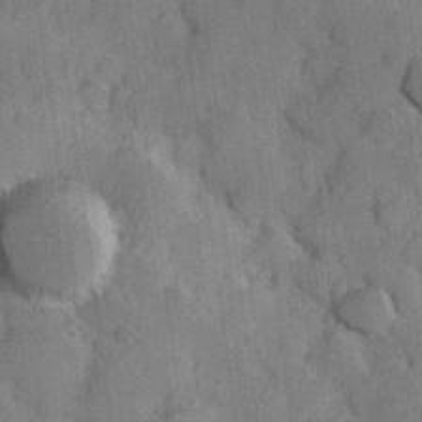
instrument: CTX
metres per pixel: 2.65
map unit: Hve
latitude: 23.6505
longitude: 147.8233
